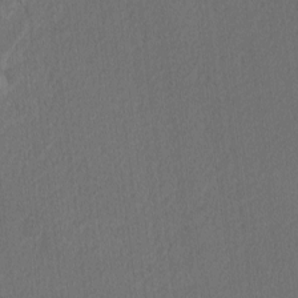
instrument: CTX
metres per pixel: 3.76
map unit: lAvf
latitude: -7.6910
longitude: -114.4034
